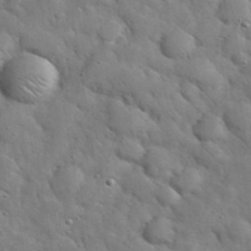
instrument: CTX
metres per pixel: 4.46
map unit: eHh
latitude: 37.1592
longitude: -67.4048
